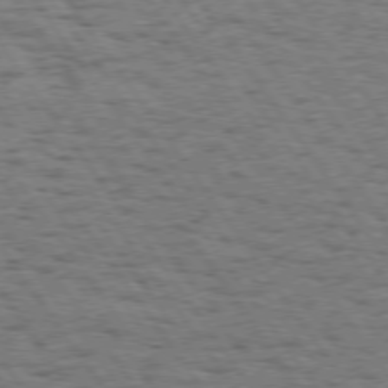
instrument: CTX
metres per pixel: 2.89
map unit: Hpe
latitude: 74.1767
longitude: -134.3467
